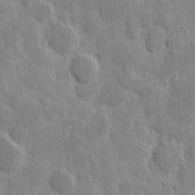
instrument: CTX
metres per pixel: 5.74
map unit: eHh
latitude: 8.8569
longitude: -65.9528
